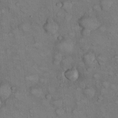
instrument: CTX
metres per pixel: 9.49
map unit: eHh
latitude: 22.4790
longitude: -60.2900
